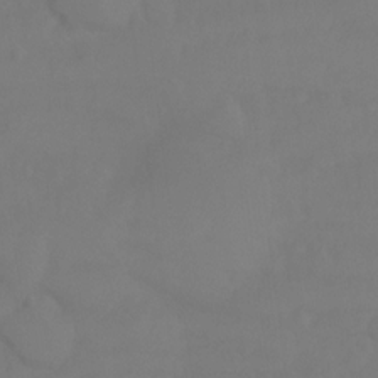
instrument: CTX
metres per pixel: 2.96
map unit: Ht
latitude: -10.2362
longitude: -45.8961
